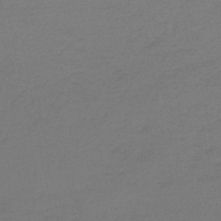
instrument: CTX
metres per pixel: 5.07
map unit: lHb
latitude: -45.3132
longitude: 68.6518
